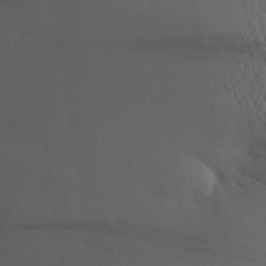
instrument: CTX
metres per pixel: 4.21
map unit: Aa
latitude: 27.2159
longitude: -147.3671
